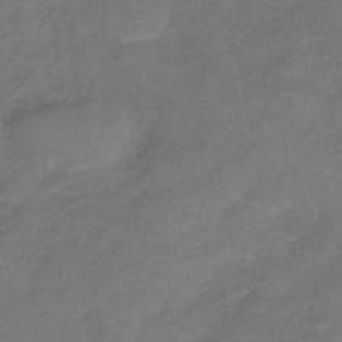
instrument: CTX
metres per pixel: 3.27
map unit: lHb
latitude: -42.4628
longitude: 79.6533
